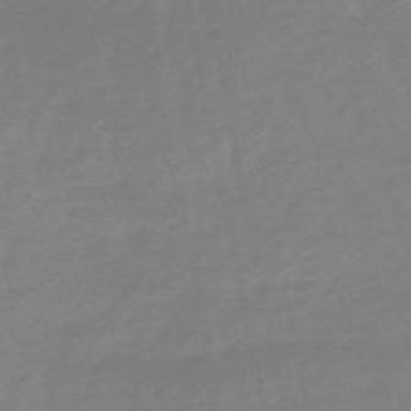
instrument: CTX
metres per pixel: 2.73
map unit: lHb
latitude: -49.2376
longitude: 79.6721
